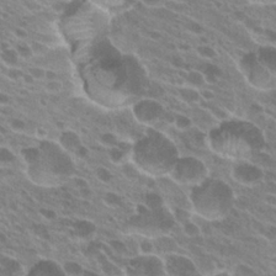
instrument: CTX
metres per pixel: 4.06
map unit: Hto
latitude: 23.9528
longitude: -38.4601
